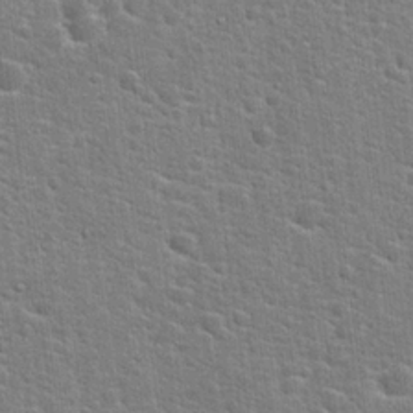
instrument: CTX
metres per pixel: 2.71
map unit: Hto
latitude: 21.8395
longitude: -44.2144
